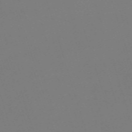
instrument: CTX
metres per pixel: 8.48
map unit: eHh
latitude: -62.7841
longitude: 51.3699
